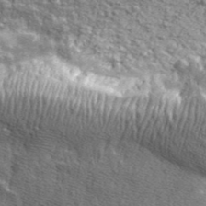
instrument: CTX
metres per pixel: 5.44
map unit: eHh
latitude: 43.4427
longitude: -90.5546
